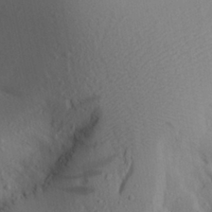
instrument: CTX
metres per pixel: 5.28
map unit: Aa
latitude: 27.0459
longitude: -147.1781
